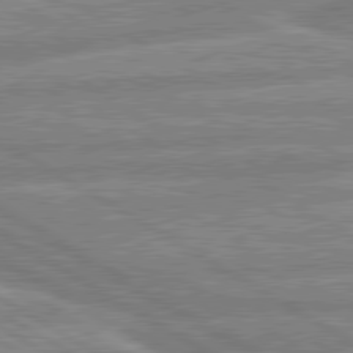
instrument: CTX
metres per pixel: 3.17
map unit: lApd
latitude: 80.4034
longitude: -170.4034
